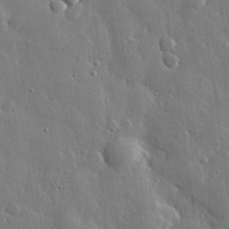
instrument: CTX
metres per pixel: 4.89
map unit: eHh
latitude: 29.1592
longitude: -79.8584
